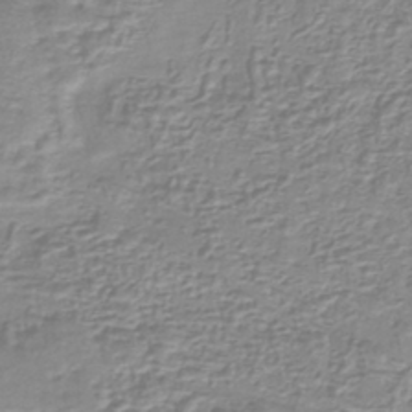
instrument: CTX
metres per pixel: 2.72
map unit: lHb
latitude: -40.0661
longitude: 61.2565
